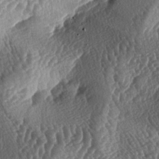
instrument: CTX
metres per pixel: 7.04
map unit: lAa
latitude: -4.4818
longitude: -127.8961
